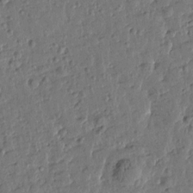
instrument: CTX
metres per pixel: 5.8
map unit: Htu
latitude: 0.4790
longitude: -179.6127
